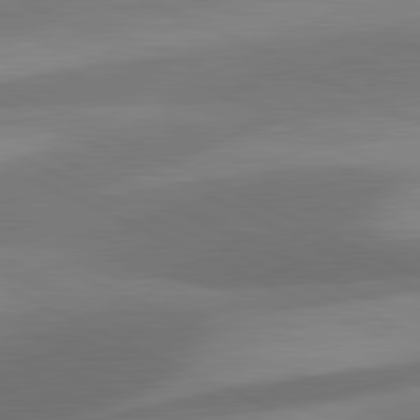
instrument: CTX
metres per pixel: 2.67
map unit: lApd
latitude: 81.4426
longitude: 126.6518
